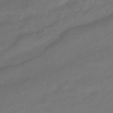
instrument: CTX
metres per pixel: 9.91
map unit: lHb
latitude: -42.7652
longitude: 70.2929
